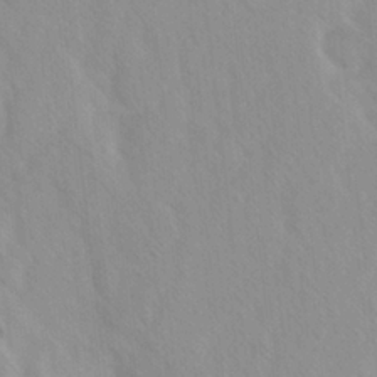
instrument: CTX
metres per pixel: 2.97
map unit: Ave
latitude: -1.2565
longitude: -113.1025
